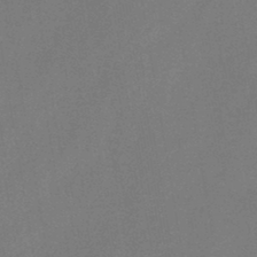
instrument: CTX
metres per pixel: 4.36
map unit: HNb
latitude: -44.8975
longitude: -39.0080
